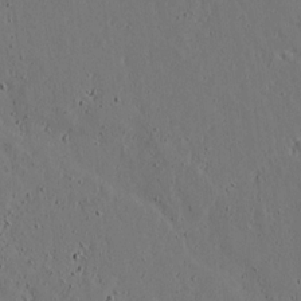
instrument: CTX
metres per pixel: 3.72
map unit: lAvf
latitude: 16.7813
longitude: -126.8758
